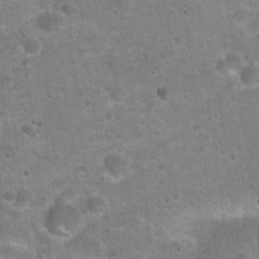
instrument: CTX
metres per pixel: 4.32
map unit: Hto
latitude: 22.2711
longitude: -49.7072
